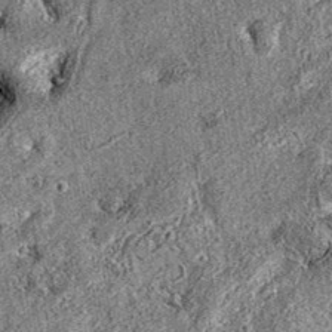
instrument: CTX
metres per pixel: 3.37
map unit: eAb
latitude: 36.5734
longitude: 110.8408
